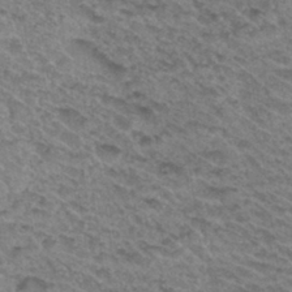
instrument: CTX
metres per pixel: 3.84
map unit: Hto
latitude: 31.7639
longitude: -47.4805
